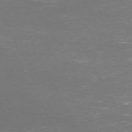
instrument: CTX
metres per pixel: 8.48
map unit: Hpe
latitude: -71.6155
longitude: 7.8989
